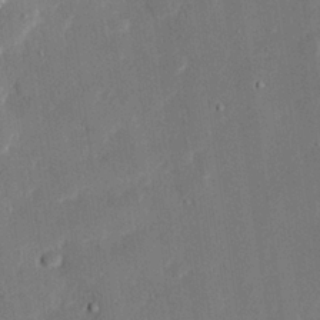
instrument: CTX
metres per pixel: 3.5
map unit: eHh
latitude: 27.1403
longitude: -81.1970
